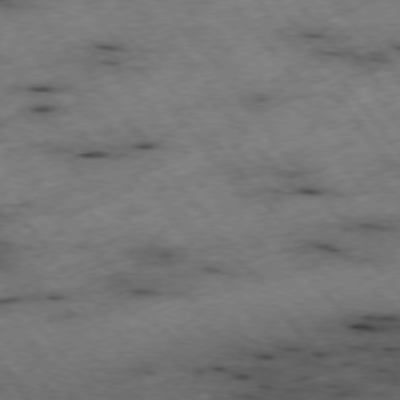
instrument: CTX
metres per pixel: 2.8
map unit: Hpe
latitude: -75.4266
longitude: -17.2915
